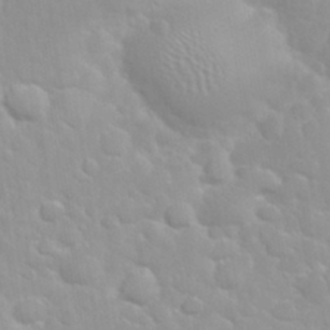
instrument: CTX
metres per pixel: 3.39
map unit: eHh
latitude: 32.2711
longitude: -60.6868
